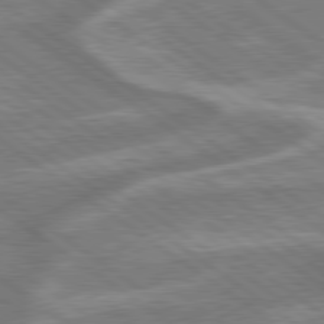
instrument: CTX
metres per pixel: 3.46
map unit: lApd
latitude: 79.3671
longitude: -171.4237
